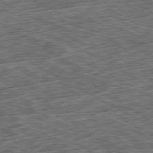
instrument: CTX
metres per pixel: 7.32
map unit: Ap
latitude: -80.6708
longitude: -73.7450
